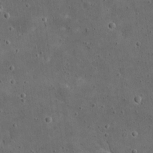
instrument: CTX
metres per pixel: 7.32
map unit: eHh
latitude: 20.8002
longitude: -65.4993
